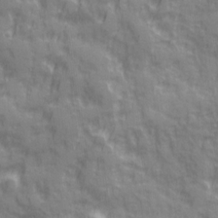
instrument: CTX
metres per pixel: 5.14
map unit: Ave
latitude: 20.1200
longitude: -132.6113
